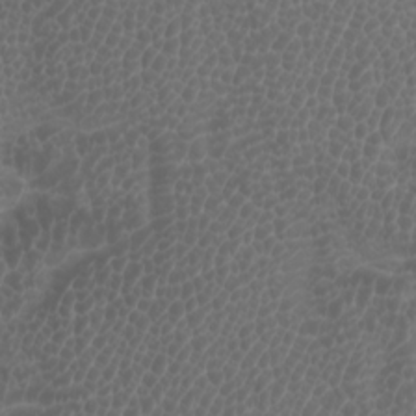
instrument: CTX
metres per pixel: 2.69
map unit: Htu
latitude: -1.0865
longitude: -76.5356
